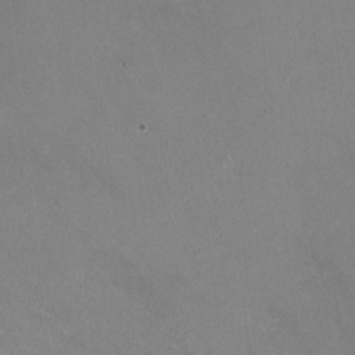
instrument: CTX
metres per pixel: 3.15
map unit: HNhu
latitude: -0.8030
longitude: -2.3467
